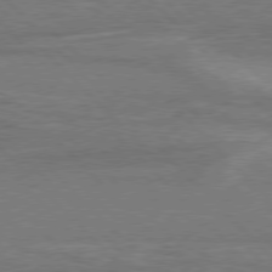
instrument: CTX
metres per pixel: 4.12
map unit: Hpe
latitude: 77.3481
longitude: -151.2159
